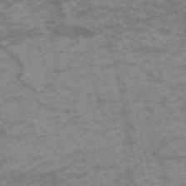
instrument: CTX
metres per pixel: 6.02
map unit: HNb
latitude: -53.9367
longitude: -43.5182
